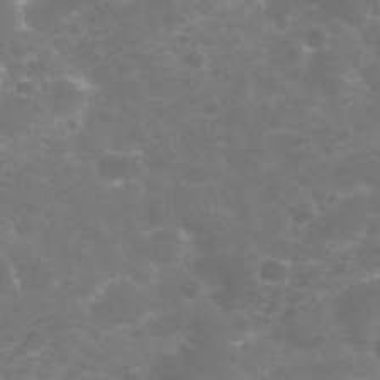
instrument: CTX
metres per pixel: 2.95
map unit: Nhu
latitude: 25.7638
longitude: -53.1592
